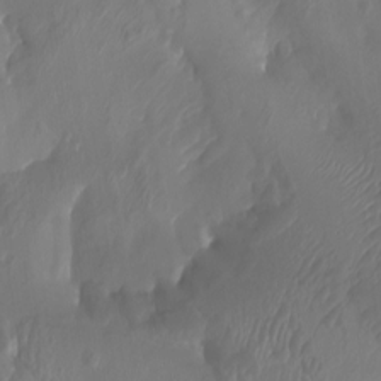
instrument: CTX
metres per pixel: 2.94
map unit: Aa
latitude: -7.8233
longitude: -78.9703
